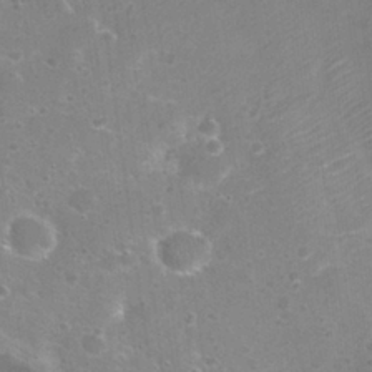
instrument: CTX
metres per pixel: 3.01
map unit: Nhu
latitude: 25.6127
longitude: -51.0647
